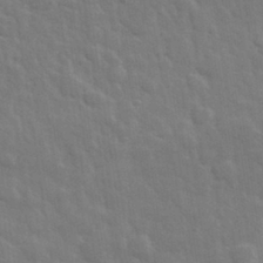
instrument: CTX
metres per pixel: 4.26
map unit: eHh
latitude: 32.7057
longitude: -70.2333
